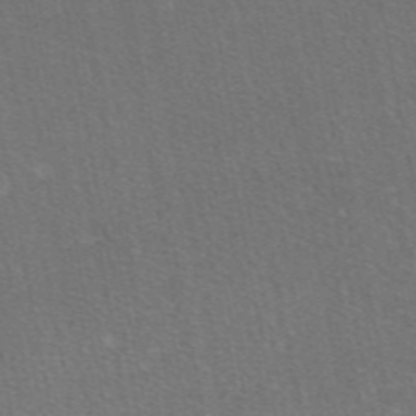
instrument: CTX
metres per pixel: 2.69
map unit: eAb
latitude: 47.7828
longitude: 116.5573
